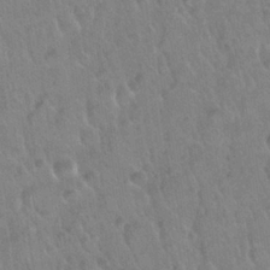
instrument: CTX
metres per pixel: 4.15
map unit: Nhu
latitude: 26.1767
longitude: -55.8016
